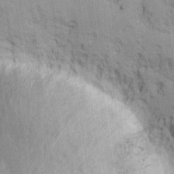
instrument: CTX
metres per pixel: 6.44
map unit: eHh
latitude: 9.1403
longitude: -66.0822
